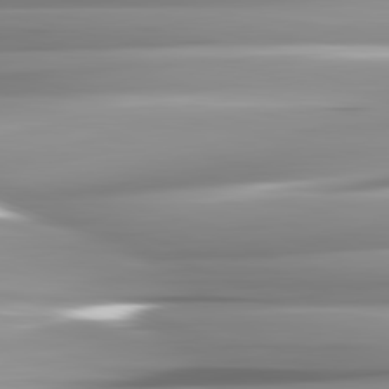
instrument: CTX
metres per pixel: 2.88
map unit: lApd
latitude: 82.2522
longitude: -142.1956
